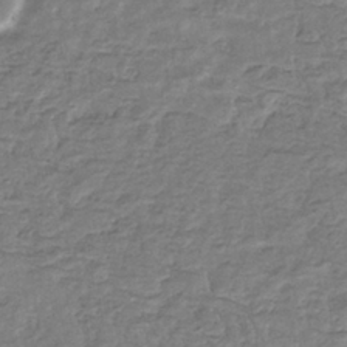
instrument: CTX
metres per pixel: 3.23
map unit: eHb
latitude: -34.7652
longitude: 77.3699
